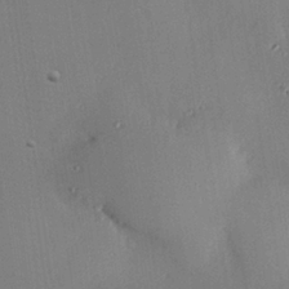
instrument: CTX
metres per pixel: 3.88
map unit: Hve
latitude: 26.0822
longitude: -91.1970
